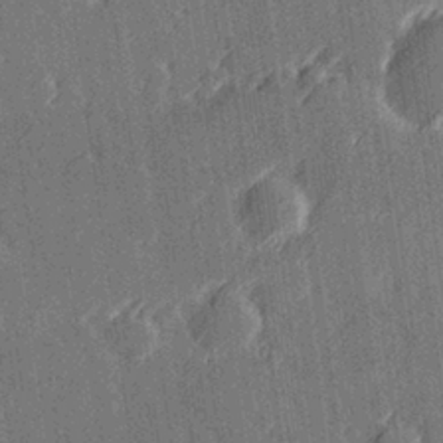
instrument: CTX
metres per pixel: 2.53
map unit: Hve
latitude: 26.9703
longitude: 145.6722
